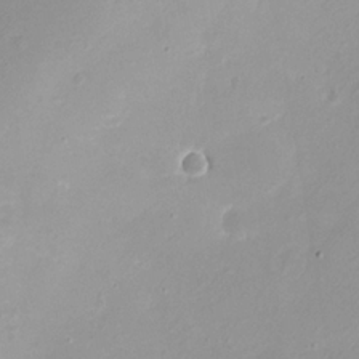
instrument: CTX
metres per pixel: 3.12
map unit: eHh
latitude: -4.9163
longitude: -78.1767
